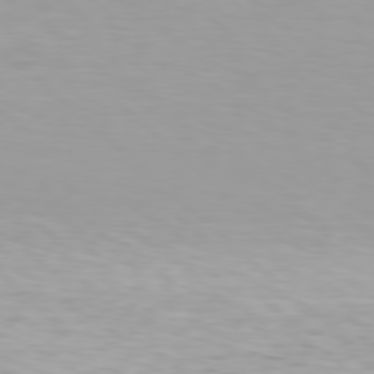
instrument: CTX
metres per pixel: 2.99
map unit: Hpe
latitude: 78.2523
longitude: -136.3279
